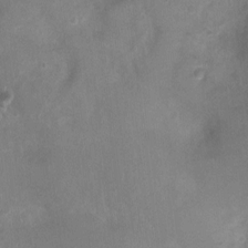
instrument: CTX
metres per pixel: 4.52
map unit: Ht
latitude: -4.7463
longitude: -16.1011
